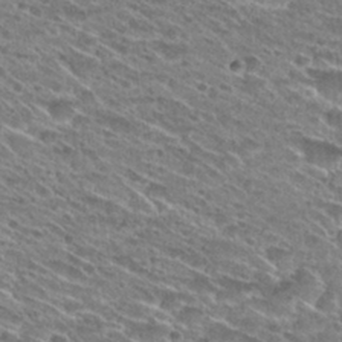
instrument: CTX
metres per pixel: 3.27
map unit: Hto
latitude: 28.8191
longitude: -45.5182
